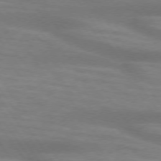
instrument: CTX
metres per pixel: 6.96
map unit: lApd
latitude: 74.0255
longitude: -54.5168
